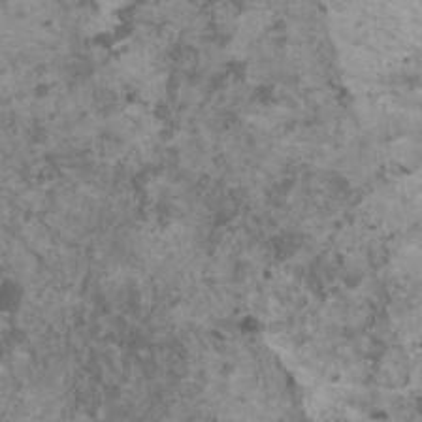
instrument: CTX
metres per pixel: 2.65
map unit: HNhu
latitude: 2.2522
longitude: 4.2550
